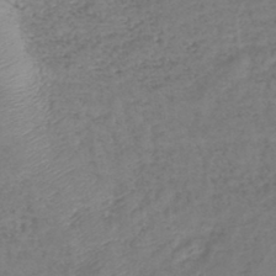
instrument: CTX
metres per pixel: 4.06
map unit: lHb
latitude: -41.7289
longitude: 79.1242
